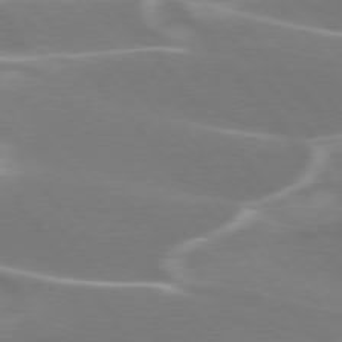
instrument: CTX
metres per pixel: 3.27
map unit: lApd
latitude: 75.1403
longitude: -63.2915
